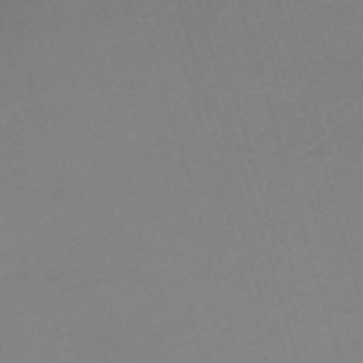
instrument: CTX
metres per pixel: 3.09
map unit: eHh
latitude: -61.5777
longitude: 50.9164
